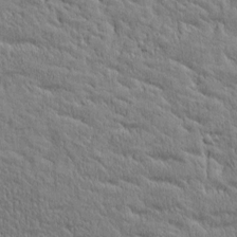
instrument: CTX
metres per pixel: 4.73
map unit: Htu
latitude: -3.5966
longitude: 175.1998
